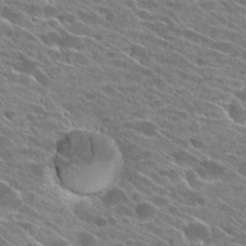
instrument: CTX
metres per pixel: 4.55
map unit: Hto
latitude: 24.9891
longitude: -41.8394
